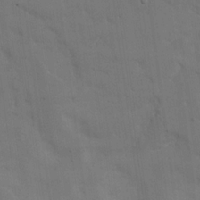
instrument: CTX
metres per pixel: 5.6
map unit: eHh
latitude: 18.5734
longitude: -66.3467
